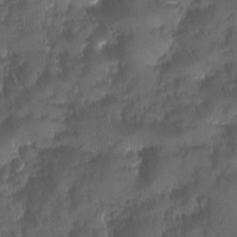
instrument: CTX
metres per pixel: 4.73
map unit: Ave
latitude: -11.1620
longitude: -119.7827
